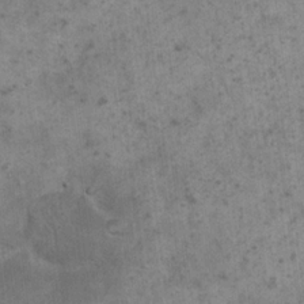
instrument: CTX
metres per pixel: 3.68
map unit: eHh
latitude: 19.3481
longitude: -63.4616
